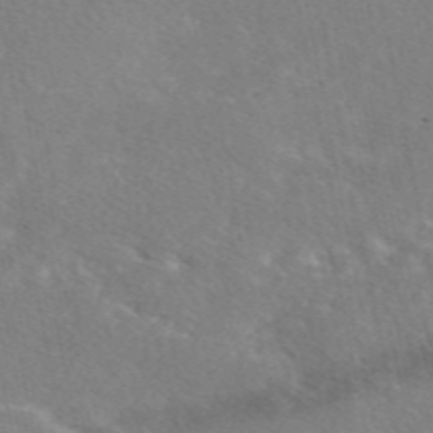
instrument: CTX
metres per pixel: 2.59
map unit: eAb
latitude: 48.9325
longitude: 117.8422
